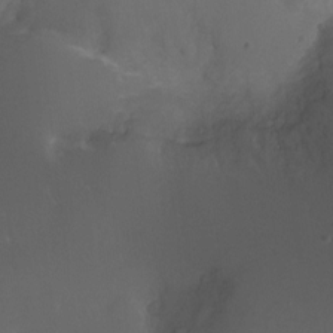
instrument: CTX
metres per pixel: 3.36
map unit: Ht
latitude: -12.4440
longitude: -44.4034
